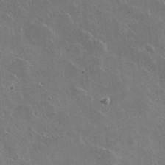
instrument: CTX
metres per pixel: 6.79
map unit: lHvf
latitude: 36.0255
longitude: -91.5749
